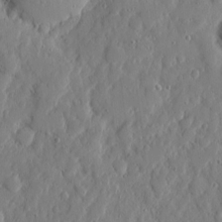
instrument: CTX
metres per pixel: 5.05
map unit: eHh
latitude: 6.4790
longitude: -72.7625
